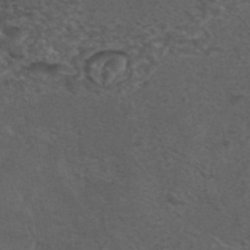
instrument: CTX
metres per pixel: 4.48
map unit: eAb
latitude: 43.6505
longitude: 104.9541
